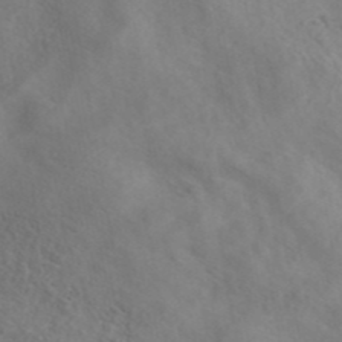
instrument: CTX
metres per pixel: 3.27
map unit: ANa
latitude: 42.3845
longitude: 53.0486
